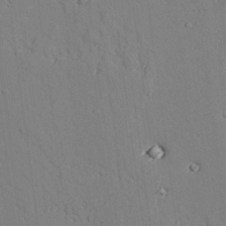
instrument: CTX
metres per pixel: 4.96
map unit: lAvf
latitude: 26.0633
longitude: -110.2145
